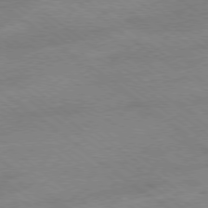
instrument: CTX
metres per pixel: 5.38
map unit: Hpe
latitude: -78.8408
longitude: -14.6113
